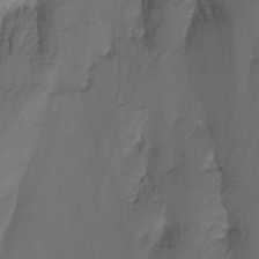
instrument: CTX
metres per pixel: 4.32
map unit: Ht
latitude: -14.5385
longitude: -56.2144
